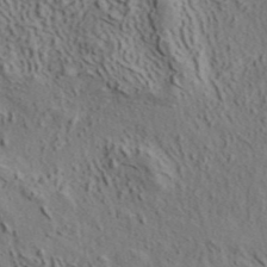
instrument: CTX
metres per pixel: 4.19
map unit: ANa
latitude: 41.3859
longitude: 33.3510
